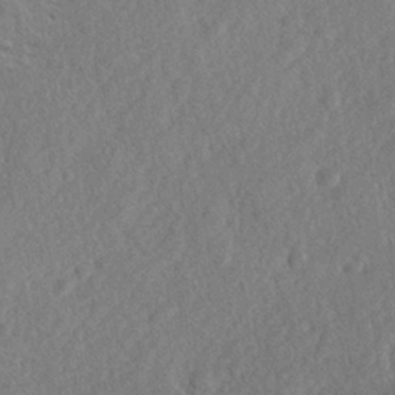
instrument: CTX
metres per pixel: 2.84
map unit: lHvf
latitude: 24.0255
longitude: 143.9367
